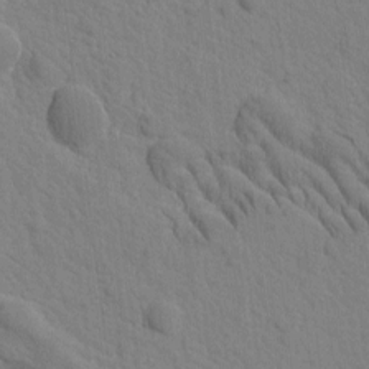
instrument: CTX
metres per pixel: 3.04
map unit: Htu
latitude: -1.9745
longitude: 172.5007
